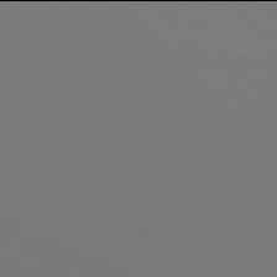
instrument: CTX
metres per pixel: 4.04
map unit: Hpe
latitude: 77.9906
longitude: -176.7624
